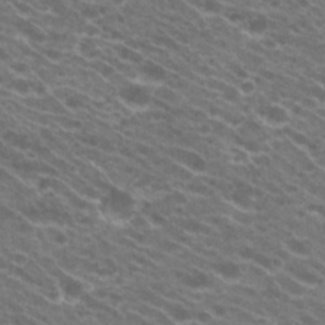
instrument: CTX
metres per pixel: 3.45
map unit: Hto
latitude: 23.7261
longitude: -40.4223
